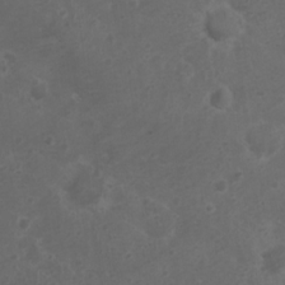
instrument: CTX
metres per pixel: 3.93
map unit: Nhu
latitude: 2.7057
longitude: -14.8191
